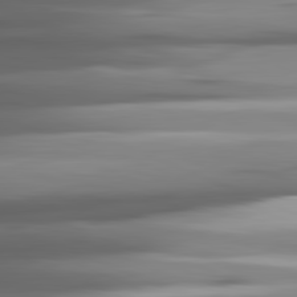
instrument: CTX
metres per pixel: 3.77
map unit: lApd
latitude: 81.9150
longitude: -140.6490
